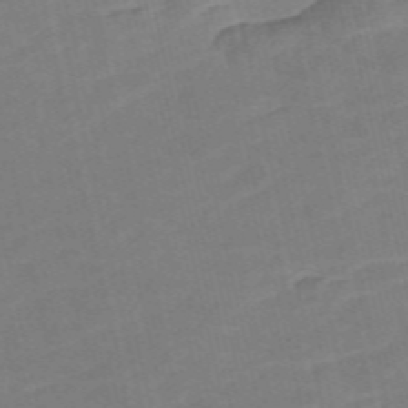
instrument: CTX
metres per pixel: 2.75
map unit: Nve
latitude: -57.3887
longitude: 50.6329
